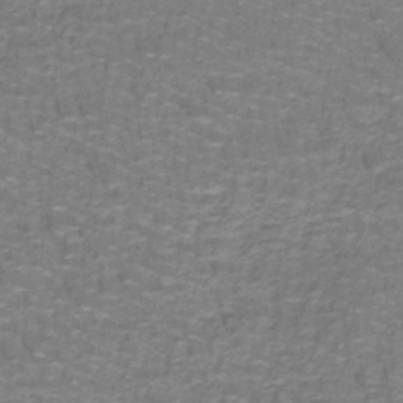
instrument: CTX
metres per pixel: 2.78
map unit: lHb
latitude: -42.0283
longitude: 55.6155
